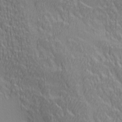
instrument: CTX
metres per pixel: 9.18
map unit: lAa
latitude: 3.7260
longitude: -115.2348
